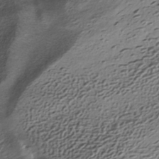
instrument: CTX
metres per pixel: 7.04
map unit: HNhu
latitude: -42.1983
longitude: 105.8422
